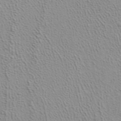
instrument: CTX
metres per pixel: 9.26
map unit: ANa
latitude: 39.9528
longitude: 20.0094
